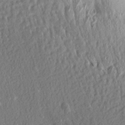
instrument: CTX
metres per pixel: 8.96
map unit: Aa
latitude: 14.0444
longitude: -144.8569
